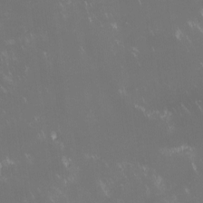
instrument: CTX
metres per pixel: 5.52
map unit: lHvf
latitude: -14.0472
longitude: -103.6127
